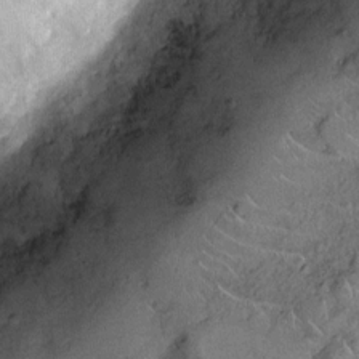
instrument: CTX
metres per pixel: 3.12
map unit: Nhu
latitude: -12.2929
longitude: -22.9514
